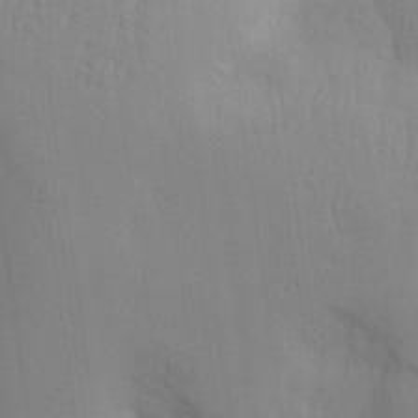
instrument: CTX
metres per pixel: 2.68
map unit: Aa
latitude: 25.8016
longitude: -130.2145
